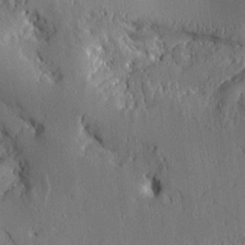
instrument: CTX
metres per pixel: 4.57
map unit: Aa
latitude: 9.7828
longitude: -129.9150
